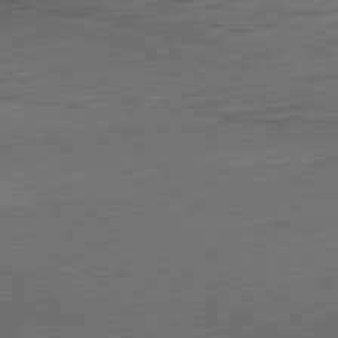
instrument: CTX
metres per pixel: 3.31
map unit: Hpe
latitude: -81.4077
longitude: 17.1431
